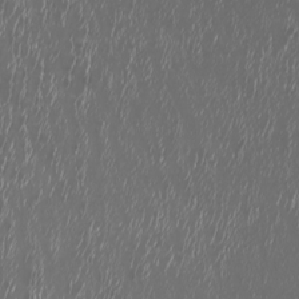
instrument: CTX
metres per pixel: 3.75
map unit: Nhu
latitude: -6.8408
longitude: -91.6505
